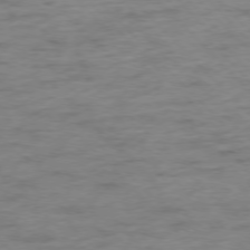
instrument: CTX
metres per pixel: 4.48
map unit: Ap
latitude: -77.2565
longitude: -89.3860
